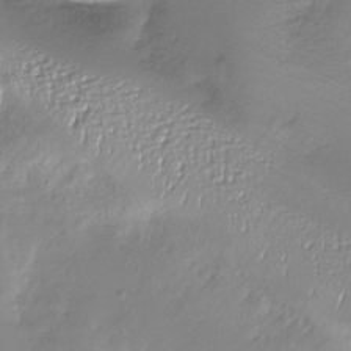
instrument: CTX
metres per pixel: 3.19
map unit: Nhu
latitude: -28.1417
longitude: -58.9325
